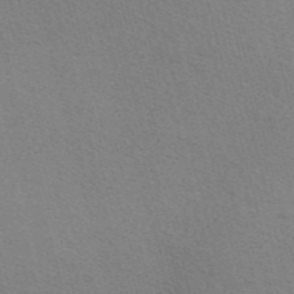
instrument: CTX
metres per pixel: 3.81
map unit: Nve
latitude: -56.9730
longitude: 60.5952
